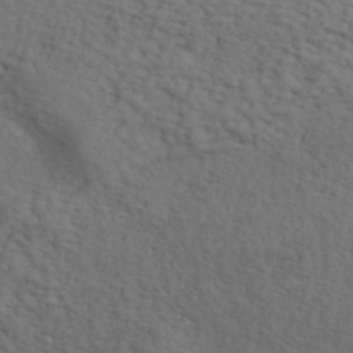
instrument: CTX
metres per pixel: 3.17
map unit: ANa
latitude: 42.0444
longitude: 55.6533
